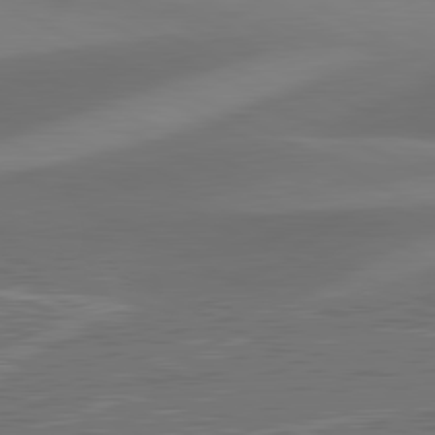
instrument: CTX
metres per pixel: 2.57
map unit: lApd
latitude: 81.2915
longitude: 124.4440
